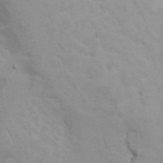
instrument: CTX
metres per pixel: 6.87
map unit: Hto
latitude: 7.4426
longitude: -30.9136
